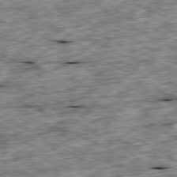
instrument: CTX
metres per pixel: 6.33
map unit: Ap
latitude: -80.2362
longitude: -90.4601
